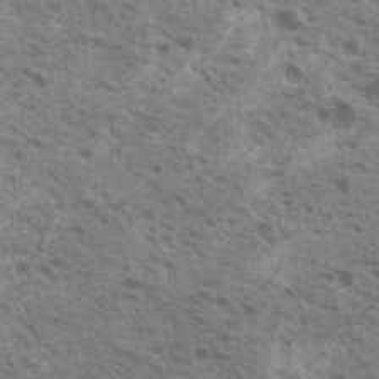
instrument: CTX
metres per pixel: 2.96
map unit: Nhu
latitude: 19.8016
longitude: -31.3860
